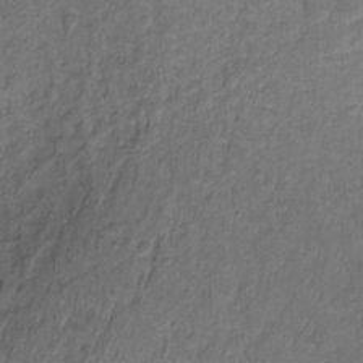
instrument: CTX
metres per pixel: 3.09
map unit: Hto
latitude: -11.5021
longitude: -38.8191
